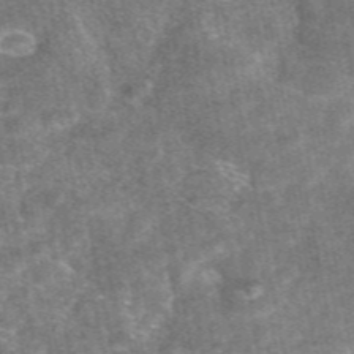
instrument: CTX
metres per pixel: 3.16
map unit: eAb
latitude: 47.1404
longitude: 121.4076
